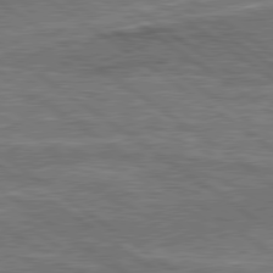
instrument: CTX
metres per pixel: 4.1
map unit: lApd
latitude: 79.4049
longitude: 173.3887
